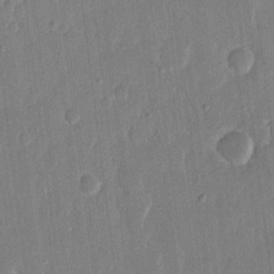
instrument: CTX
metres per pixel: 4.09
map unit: eHh
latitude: 13.2726
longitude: -69.2537
